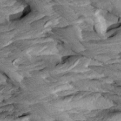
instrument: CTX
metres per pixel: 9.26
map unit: Aa
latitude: 8.3467
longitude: -134.1766
